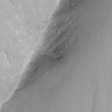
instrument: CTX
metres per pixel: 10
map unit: Nhu
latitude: -10.1228
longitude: -76.2144
